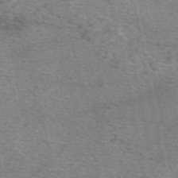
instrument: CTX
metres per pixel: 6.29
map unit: eAb
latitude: 51.1403
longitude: 109.6344
